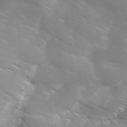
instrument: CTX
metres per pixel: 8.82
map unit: Ave
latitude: 1.5560
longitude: -114.1010
